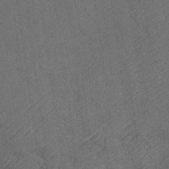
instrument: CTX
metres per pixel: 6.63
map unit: Htu
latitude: -7.3698
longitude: 155.8422
